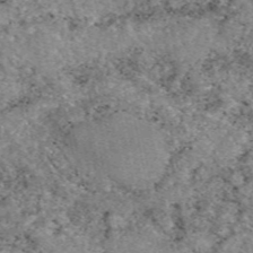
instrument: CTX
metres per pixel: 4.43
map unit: eAb
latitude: 49.1970
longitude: 109.4454
